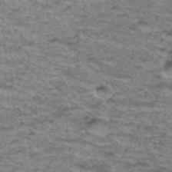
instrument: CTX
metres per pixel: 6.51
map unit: Hto
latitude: 38.2333
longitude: -43.4804
